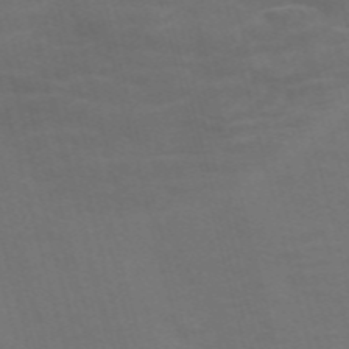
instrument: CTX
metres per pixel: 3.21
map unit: Nve
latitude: -57.9745
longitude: 65.4833
